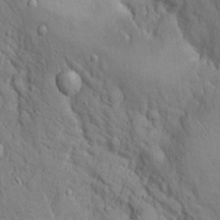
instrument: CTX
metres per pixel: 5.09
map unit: Hto
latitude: 15.0648
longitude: -59.7261
